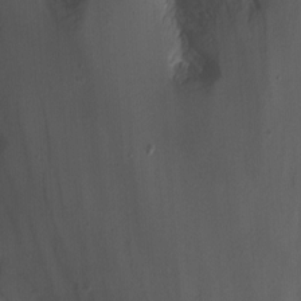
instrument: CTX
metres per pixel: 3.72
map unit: Nhu
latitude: -13.3321
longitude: -64.7247
